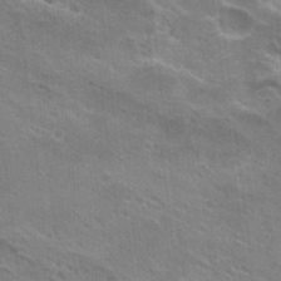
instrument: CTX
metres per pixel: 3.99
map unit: Hto
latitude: 23.0458
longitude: -42.3656
